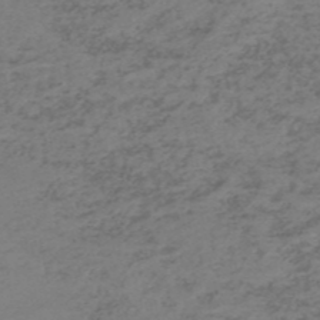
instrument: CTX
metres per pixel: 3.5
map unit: HNb
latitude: -52.6518
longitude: -52.3279
